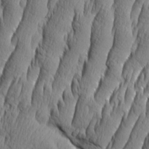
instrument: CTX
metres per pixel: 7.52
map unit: Aa
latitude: 8.2145
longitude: -129.8961
